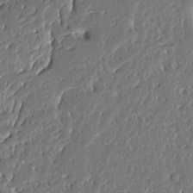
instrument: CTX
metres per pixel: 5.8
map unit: Ave
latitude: 13.3293
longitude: -137.8584
